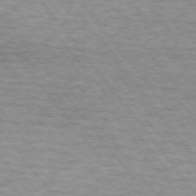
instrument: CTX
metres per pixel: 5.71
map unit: lApd
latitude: 73.6127
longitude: -77.0836
